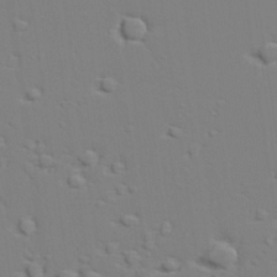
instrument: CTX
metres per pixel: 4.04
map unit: lAvf
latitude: 28.4979
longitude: -109.6505
